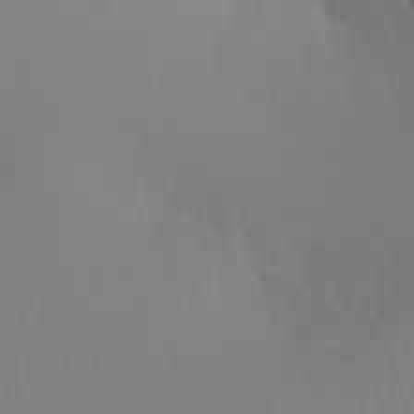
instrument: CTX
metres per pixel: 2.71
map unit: Ht
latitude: -8.1795
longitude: -32.0255
